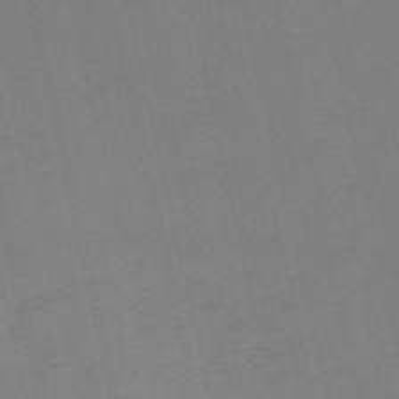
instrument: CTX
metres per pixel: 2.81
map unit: Nve
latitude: -58.1605
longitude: 50.9164
